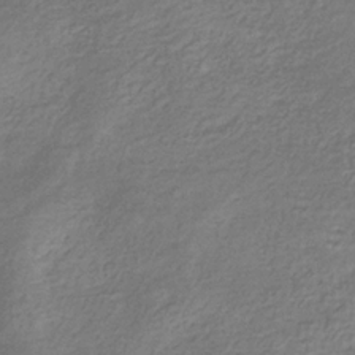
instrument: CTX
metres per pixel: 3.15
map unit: eHb
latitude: -30.7274
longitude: 71.1809
